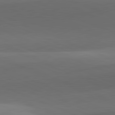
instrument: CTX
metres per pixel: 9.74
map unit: lApd
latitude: 81.8772
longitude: 132.8408
